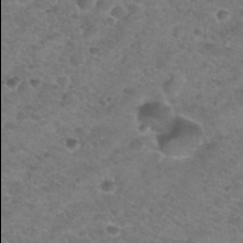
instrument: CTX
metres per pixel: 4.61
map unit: Hto
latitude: 32.0822
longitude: -49.9906
